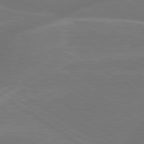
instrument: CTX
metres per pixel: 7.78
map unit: lApd
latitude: 79.4805
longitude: -143.5749
